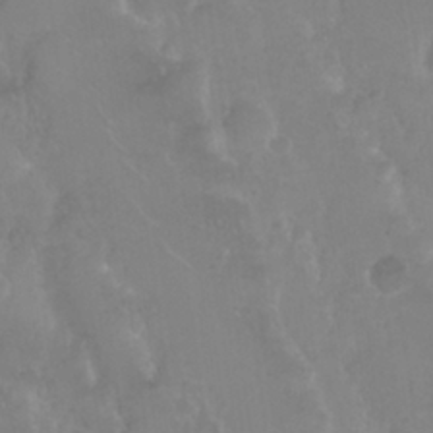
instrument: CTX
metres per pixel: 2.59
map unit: Nhu
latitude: 28.7813
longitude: -55.9150
